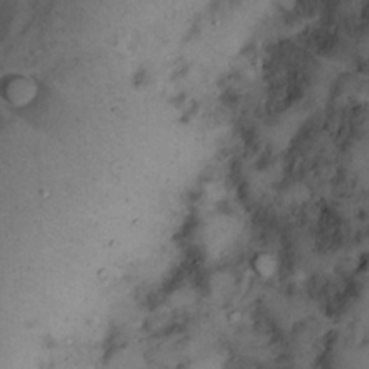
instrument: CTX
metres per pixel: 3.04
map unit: Hto
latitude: 12.6491
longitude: -60.7435
